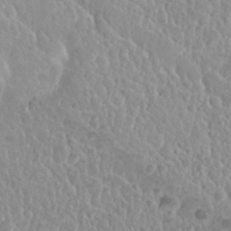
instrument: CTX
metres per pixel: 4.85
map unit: Nhu
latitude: 28.8947
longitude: -54.9136
